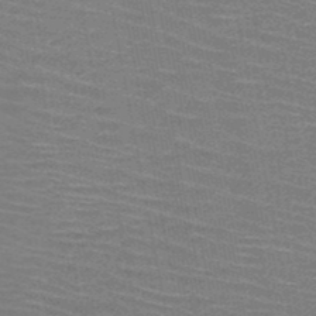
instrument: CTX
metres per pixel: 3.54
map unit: HNb
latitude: -48.3684
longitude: -45.3670
